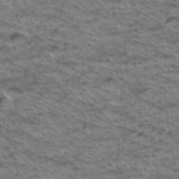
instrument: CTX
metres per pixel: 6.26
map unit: Hto
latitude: 38.4223
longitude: -44.3845
